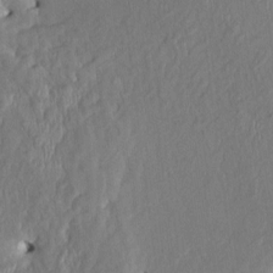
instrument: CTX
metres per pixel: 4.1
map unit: HNhu
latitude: 4.5924
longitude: -4.8380
